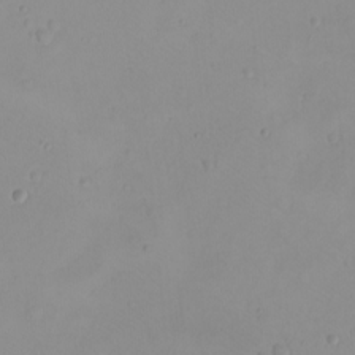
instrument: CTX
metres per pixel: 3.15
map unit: eHh
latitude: -9.2187
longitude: -68.7057
